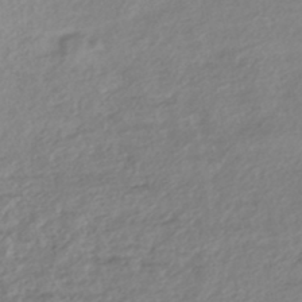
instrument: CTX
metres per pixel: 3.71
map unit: HNhu
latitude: -43.1809
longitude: 96.6708
